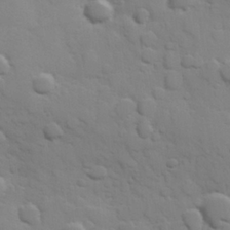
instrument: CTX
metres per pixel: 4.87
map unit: Hve
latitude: 24.4034
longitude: 148.3873
